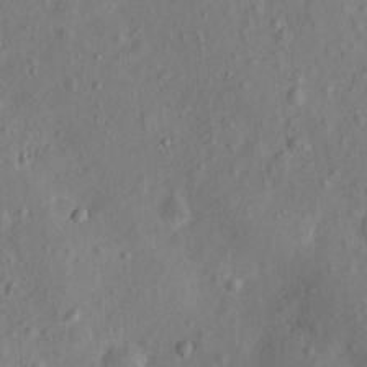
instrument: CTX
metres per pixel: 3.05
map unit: Ht
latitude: 12.6680
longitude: -40.6301
